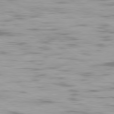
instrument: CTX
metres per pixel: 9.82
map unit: Ap
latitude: -80.3495
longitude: -60.4223
